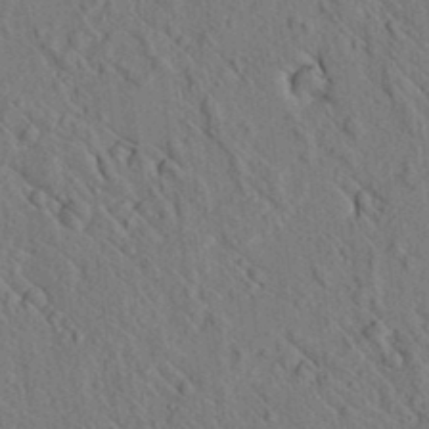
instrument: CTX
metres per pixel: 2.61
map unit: lAvf
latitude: 7.5182
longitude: 160.0850
